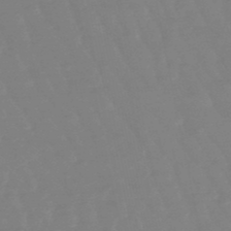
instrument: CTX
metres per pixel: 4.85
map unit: lHb
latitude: -49.1242
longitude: 77.8800
